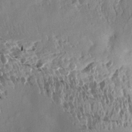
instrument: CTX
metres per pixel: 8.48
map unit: Aa
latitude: 12.7813
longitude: -141.4804
